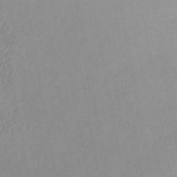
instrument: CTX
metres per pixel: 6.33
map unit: ANa
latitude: 45.4426
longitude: 24.1795
